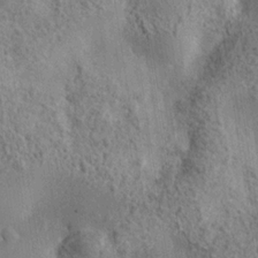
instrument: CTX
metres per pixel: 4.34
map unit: Nhe
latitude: -35.2943
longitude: -130.5735
